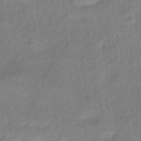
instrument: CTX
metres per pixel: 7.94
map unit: eHb
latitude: -42.6896
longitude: 84.2361
